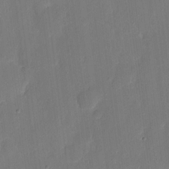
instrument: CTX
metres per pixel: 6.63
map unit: eHh
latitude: 6.7057
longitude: -68.6680
